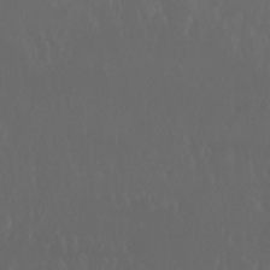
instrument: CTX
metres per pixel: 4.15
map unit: Nhu
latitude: 29.6883
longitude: -57.4237
